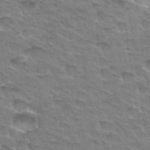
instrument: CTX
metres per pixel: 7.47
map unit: Hto
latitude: 33.4237
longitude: -46.9892
